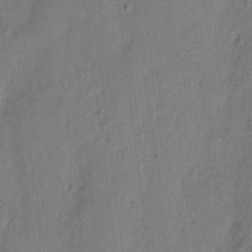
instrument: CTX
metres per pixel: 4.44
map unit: eHh
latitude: 4.2522
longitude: -77.1025
